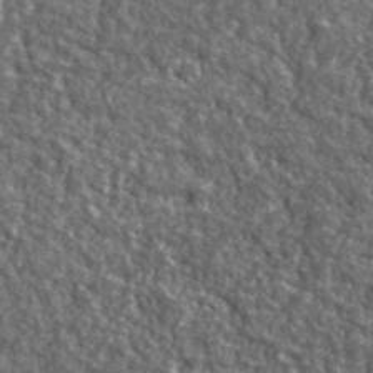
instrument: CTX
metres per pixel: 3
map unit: lHvf
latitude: 40.6679
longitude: -89.6883
